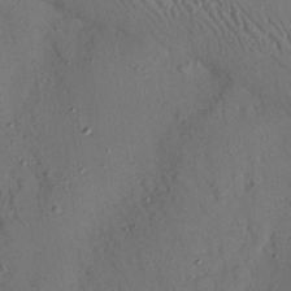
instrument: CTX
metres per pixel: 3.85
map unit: Nhu
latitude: 25.4048
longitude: -73.3860
